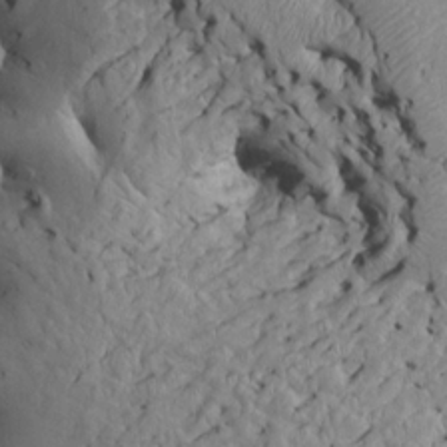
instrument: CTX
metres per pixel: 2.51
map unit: Htu
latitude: -6.5762
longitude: 153.9178
